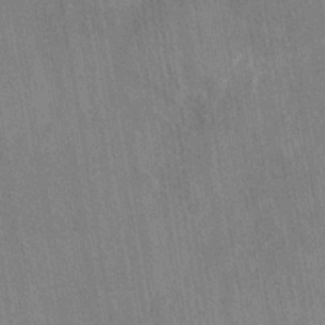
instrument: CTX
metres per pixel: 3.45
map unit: eHh
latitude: -39.6344
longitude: -26.5168
